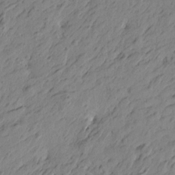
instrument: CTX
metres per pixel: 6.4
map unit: Htu
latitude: -5.3131
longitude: -179.5749
